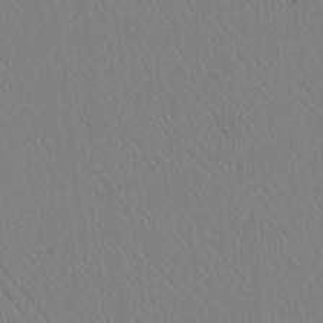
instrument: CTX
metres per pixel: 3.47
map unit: lAvf
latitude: 6.6490
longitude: 159.4643
